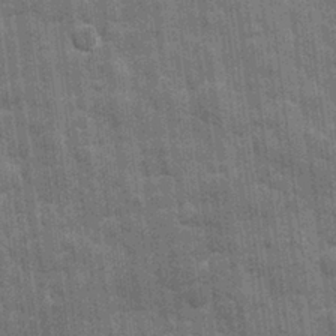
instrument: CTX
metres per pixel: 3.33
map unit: eHh
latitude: 7.8772
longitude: -74.6679
